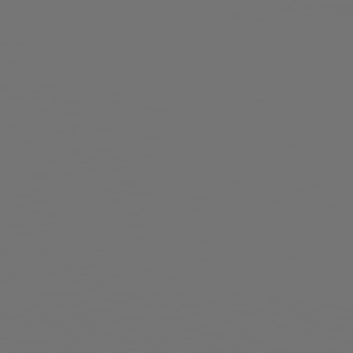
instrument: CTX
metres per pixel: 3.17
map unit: Hpe
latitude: 77.9150
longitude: -141.3292
